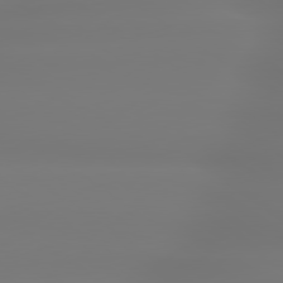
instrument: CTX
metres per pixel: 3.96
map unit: lApd
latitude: 79.4238
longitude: -136.5357
